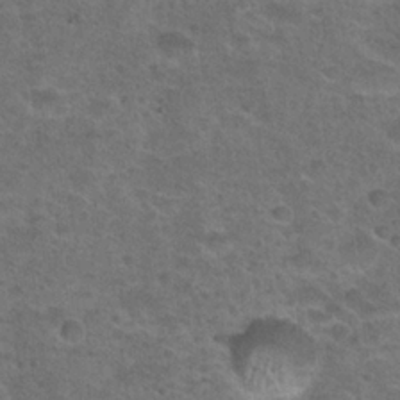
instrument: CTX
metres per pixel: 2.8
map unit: Hto
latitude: 23.7638
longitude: -49.4993
